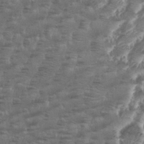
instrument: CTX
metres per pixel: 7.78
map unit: Aa
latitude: 34.7057
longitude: -135.9528
